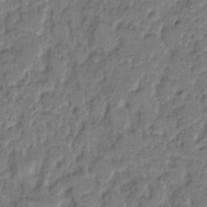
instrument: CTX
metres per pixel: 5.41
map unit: eHh
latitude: 8.8569
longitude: -62.1578
